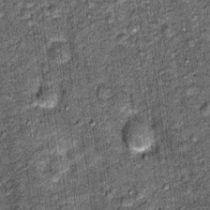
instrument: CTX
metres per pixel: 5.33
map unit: Nhu
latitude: 15.6505
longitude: -32.0633
